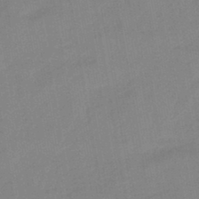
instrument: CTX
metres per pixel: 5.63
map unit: lHb
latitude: -45.4454
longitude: 73.0675
